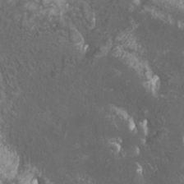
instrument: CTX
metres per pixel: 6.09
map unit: Htu
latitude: -10.9542
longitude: -74.2523
